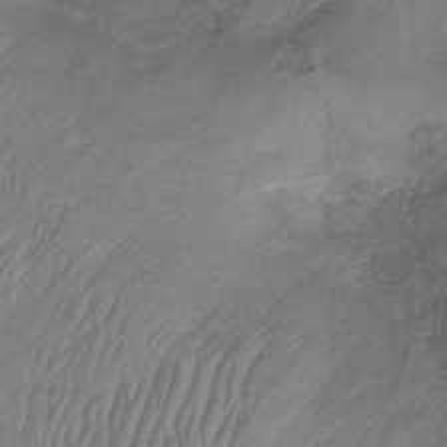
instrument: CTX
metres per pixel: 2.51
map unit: HNb
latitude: -36.3117
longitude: 57.2565
